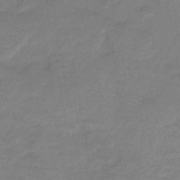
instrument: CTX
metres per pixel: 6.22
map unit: HNb
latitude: -47.1998
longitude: -38.7246
